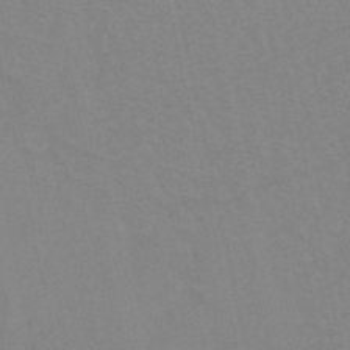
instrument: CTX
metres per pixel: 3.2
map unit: HNb
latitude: -45.4265
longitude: -41.7260
